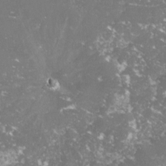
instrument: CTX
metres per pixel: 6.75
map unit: lHvf
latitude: -15.8234
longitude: -98.7813
